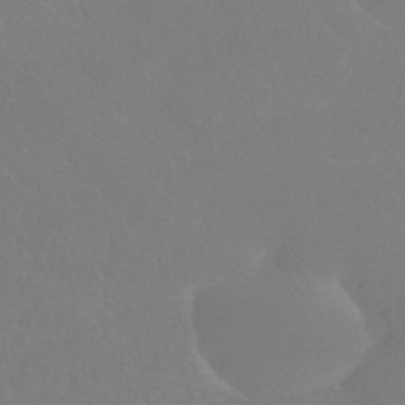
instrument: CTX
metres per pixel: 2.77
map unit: HNhu
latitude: -41.8233
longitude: 94.0661
